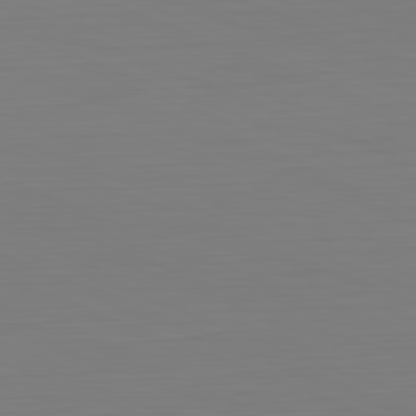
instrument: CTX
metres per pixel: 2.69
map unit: Hpe
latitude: -82.1606
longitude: 7.7288
